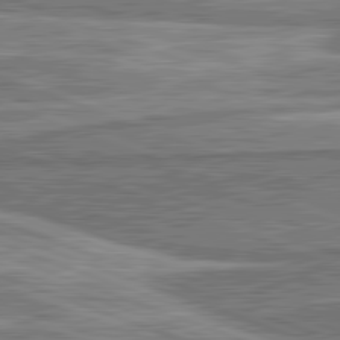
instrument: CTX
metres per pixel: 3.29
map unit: lApd
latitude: 82.1199
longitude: 167.2565
